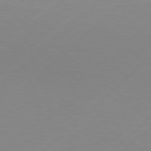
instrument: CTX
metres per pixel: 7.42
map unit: Hpe
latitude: 77.7260
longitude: -131.1593
